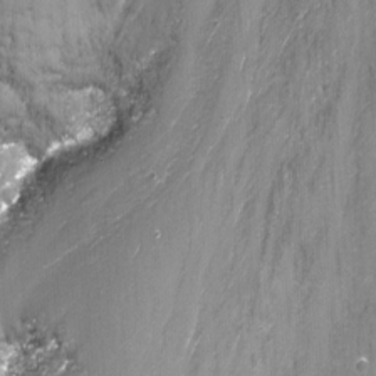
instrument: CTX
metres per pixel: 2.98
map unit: Nhu
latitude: -13.2754
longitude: -69.1403
